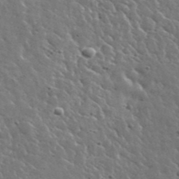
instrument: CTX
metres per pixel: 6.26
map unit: lHvf
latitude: 36.2334
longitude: -88.5546
